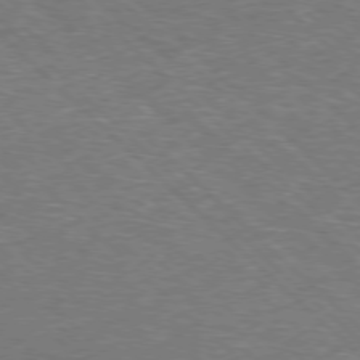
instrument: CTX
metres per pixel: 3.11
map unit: Hpe
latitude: -78.0283
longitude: 16.2551
